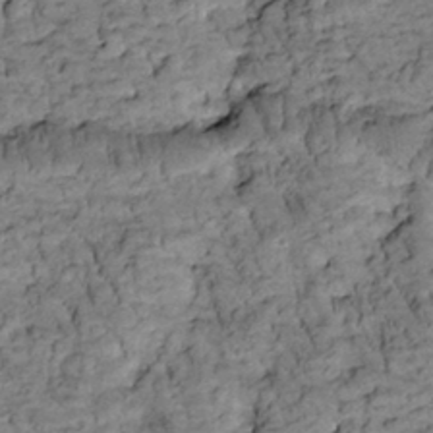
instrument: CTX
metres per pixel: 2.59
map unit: Htu
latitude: -2.0849
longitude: 173.7855
